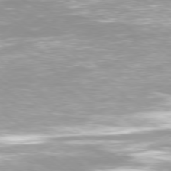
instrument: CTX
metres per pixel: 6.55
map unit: Ap
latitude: -79.4643
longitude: -66.3845
